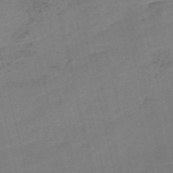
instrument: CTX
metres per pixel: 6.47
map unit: Nve
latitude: -57.4076
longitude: 50.6707
